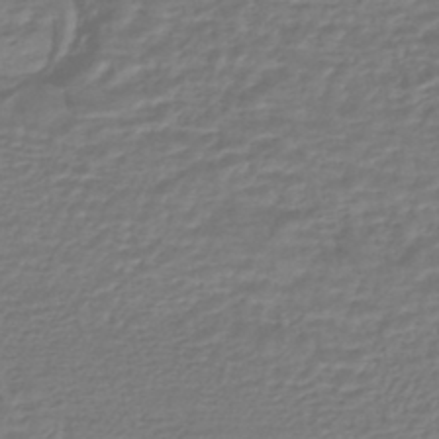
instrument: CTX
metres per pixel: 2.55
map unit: HNhu
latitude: -45.5588
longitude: 96.3684
